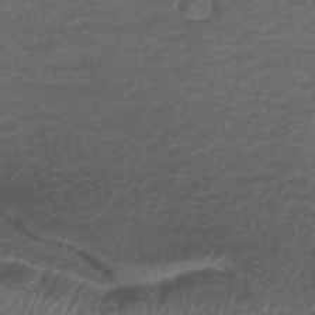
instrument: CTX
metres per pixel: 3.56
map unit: ANa
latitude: 39.4804
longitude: 23.0109
